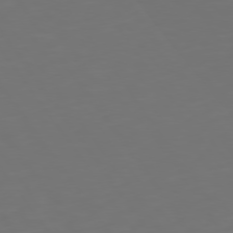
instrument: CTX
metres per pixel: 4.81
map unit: Hpe
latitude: 74.8380
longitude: -124.3278
